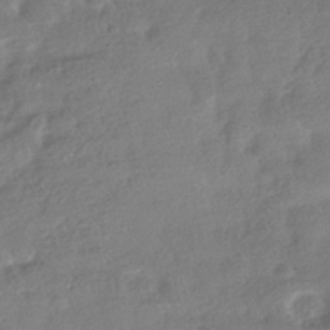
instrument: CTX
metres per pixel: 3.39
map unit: HNhu
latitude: -41.1809
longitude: 98.3117
